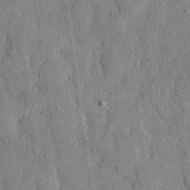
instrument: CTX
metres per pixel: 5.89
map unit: eHh
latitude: 28.1011
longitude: -77.0836
